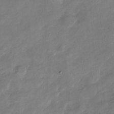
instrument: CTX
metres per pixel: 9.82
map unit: Nhu
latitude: -28.6519
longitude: -73.9528
